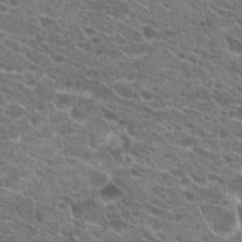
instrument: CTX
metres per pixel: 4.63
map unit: Hto
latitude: 21.4238
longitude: -39.8205
